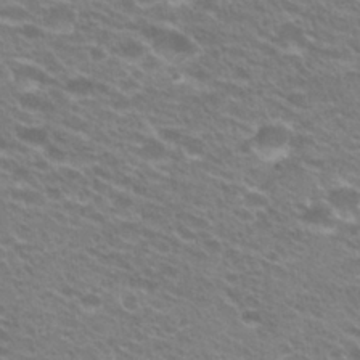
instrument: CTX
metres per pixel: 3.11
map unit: Hto
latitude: 25.9717
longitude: -29.9528
